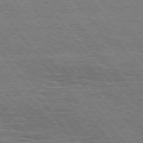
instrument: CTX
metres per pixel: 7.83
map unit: Hpe
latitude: 75.1970
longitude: -139.1592
